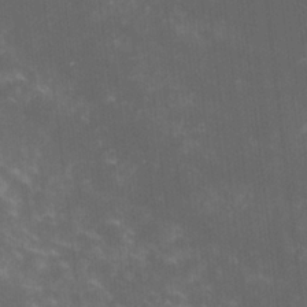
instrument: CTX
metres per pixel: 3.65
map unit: lHvf
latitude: -14.0094
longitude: -101.7450
